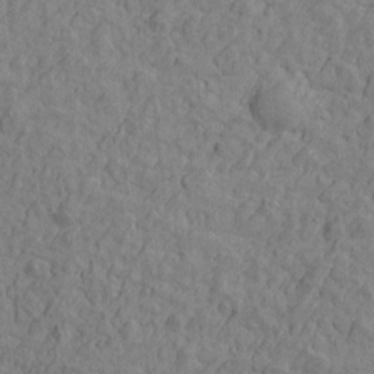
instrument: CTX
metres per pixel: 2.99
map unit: Htu
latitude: -2.7085
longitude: -175.4804
